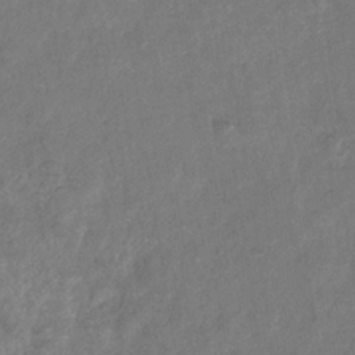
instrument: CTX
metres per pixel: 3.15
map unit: eHb
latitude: -33.3321
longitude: 76.2739
